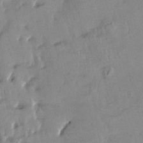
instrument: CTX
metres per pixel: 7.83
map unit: HNhu
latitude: 4.3467
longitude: 14.2551
